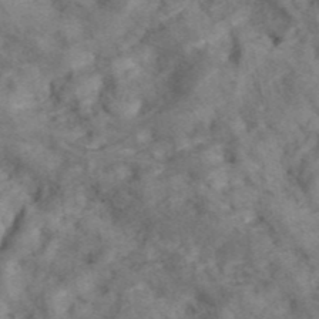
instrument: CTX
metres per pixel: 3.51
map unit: ANa
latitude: 41.5938
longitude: 15.6533
